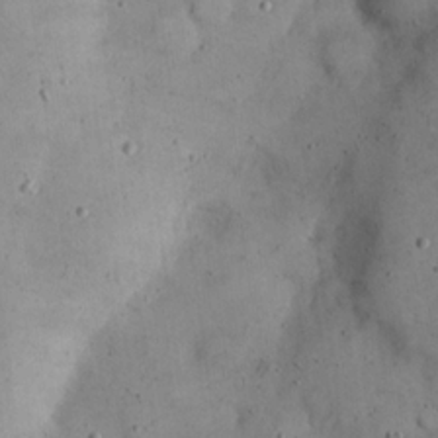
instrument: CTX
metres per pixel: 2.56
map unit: eHh
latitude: 20.7058
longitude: -61.3292
